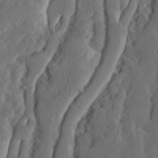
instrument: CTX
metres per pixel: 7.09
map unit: Ave
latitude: 13.7639
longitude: -135.2537
